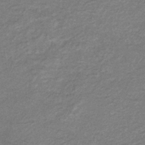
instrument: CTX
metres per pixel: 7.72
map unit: eHb
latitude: -36.9730
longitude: 75.8423
